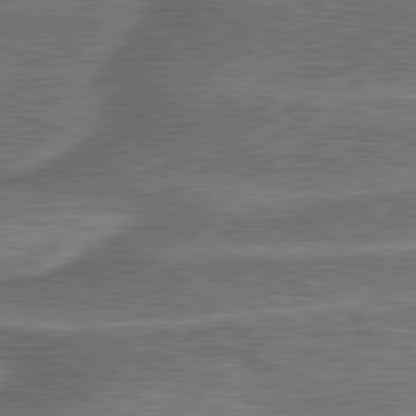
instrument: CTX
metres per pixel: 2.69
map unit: lApd
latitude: 79.9150
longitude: 173.7288
